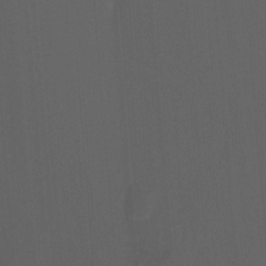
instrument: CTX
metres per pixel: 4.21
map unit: Nhu
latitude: -7.8233
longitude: -76.4979
